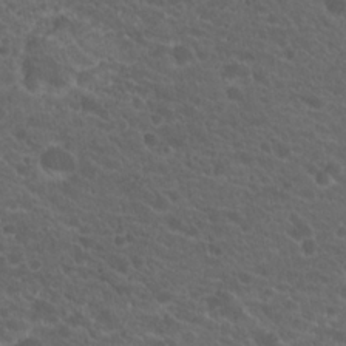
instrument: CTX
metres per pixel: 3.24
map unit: Hto
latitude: 19.9717
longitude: -34.4601
